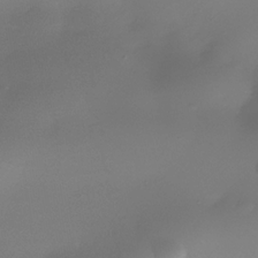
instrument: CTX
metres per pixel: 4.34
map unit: Nhe
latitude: -36.1416
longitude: -117.5749
